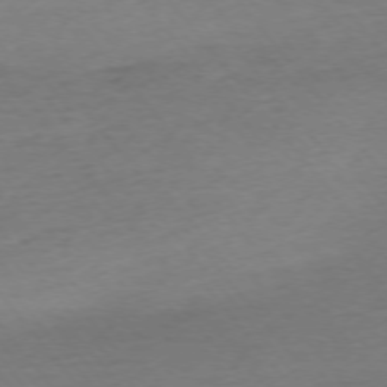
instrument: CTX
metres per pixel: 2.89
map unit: Ap
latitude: -75.3888
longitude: -82.7435
